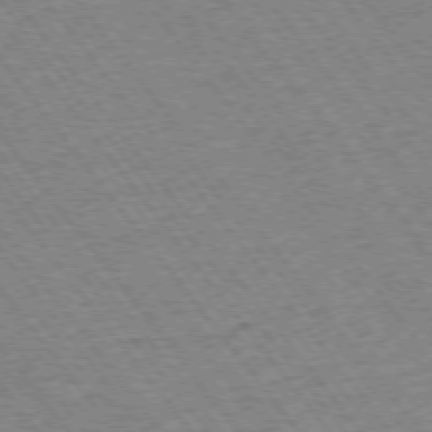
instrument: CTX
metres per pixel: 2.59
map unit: Ap
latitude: -75.2754
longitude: -87.6316
